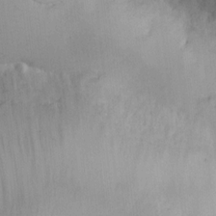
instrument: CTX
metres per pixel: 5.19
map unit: eHh
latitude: -9.2943
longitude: -66.6490
